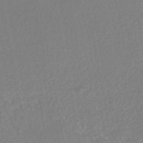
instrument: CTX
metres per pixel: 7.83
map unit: HNhu
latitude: -47.5777
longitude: 103.1053
